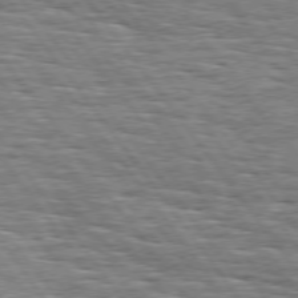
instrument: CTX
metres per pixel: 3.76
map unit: Hpe
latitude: 74.6868
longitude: -138.9892
